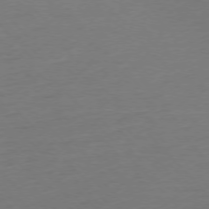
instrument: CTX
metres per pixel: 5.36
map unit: Ap
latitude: -76.8975
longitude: -92.9324
